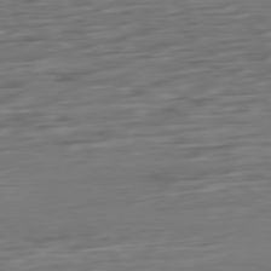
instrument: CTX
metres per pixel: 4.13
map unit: Ap
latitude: -79.8611
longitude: -54.4979
